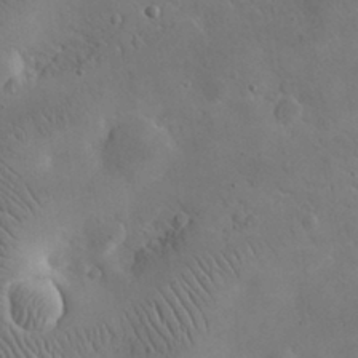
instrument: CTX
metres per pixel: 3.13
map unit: eHh
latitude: 25.8016
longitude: -67.4426
